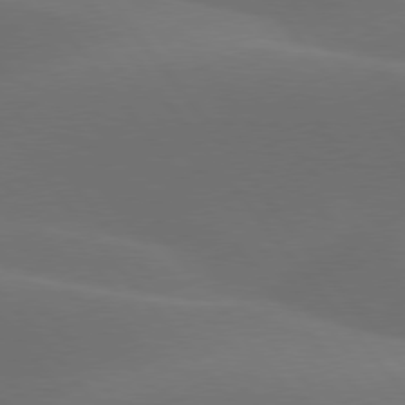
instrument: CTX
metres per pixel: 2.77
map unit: lApd
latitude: 77.8961
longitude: -52.5168
